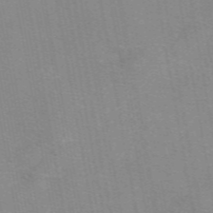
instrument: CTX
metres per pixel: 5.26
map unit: eAb
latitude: 49.1781
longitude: 105.4265
